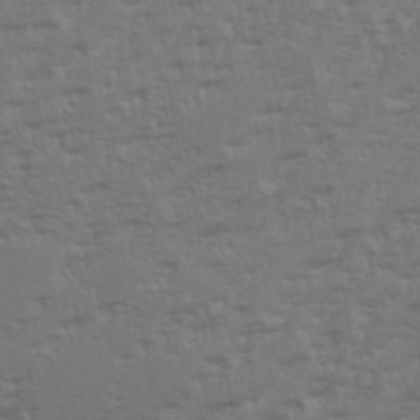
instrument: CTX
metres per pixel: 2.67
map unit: eHh
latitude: 35.7260
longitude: -133.2915
